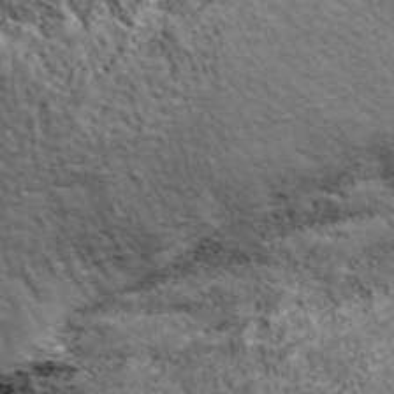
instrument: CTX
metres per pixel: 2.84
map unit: eHh
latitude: 43.8583
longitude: -89.2159
